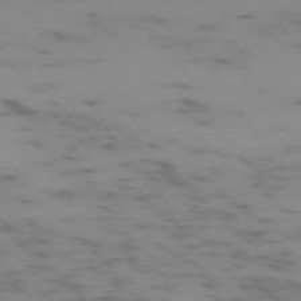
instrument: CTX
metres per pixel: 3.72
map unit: Ap
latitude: -75.3699
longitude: -69.0270
